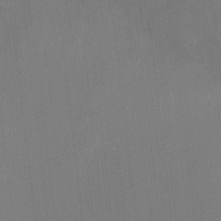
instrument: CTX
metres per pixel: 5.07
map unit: Ht
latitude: -10.9542
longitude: -38.7057
